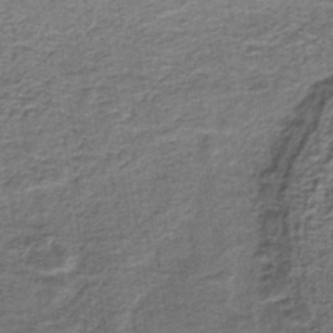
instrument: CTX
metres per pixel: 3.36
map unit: HNb
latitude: -39.5588
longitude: 50.6140
